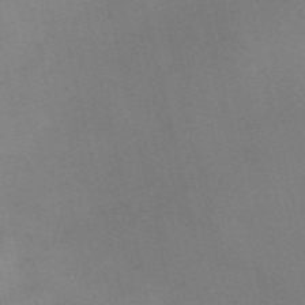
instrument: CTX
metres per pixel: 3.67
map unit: Nve
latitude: -57.5399
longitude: 62.8975
